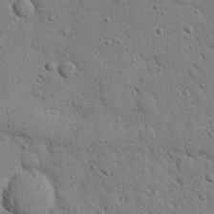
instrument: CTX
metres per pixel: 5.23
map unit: Nhu
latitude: 22.2333
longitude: -76.7435
